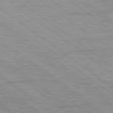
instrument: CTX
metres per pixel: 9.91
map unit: lApd
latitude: 79.5182
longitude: -140.4978
